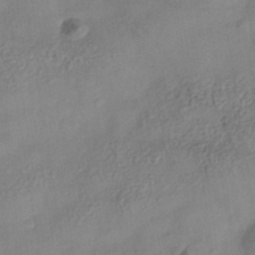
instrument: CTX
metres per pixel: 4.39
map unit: Nhe
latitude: -38.3306
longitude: -146.8191
